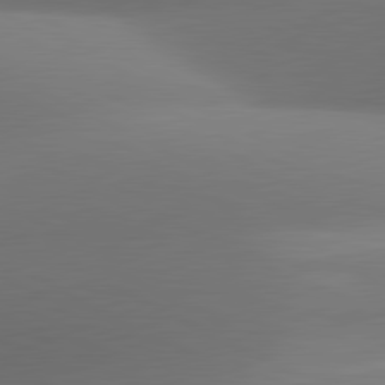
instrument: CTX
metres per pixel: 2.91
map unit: lApd
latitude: 81.0836
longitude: 132.3496
